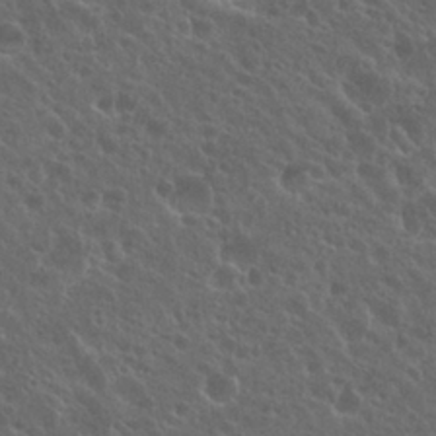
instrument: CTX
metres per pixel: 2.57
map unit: Nhu
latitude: 26.8002
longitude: -51.1403
